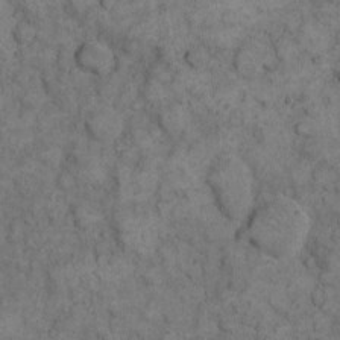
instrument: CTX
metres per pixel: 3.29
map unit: eHh
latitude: 11.7828
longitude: -63.2915
